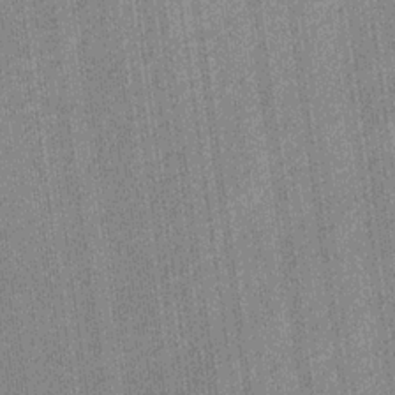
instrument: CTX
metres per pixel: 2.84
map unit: eHb
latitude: -30.4251
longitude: 64.3118
